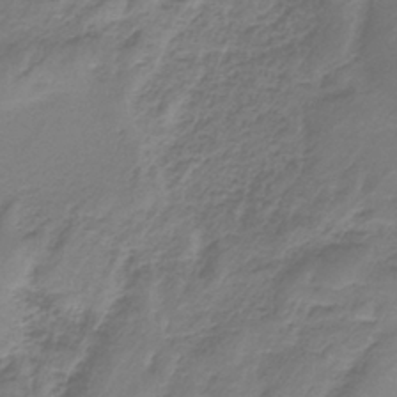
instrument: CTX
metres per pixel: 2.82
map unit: HNb
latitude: -35.0486
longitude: 56.5196
